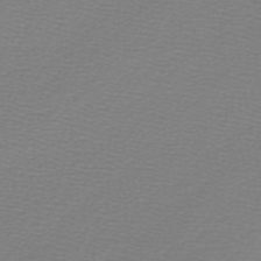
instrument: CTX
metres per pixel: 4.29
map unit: lHb
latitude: -45.2376
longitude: 78.7274
